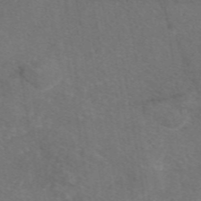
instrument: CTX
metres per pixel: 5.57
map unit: eAb
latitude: 47.8017
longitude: 111.1809
